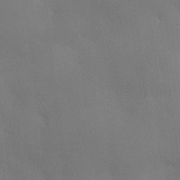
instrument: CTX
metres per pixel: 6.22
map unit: lHvf
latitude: 21.8206
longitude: 146.1039
